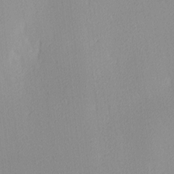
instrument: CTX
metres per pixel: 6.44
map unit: Ave
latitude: 3.4993
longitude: -113.1025
